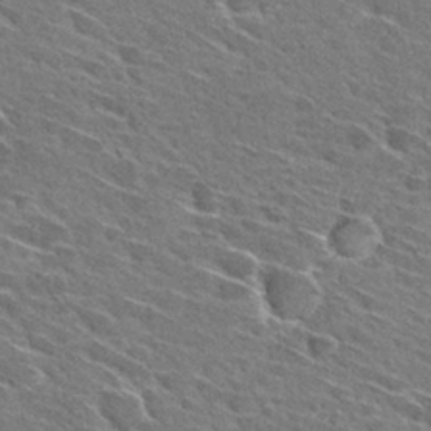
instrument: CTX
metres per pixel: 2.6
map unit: Hto
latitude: 29.2537
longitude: -42.8758
